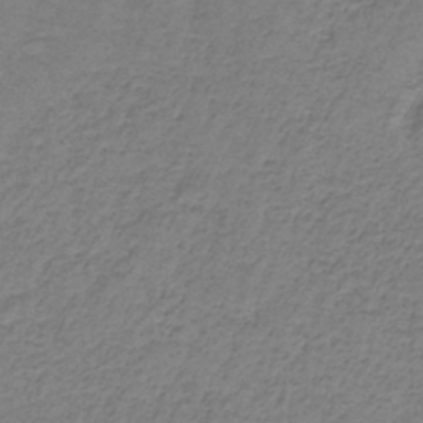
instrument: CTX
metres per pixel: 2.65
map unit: HNb
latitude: -35.6344
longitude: 53.3887
